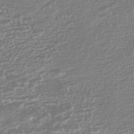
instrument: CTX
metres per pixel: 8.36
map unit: HNhu
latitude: -44.8975
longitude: 100.8219
